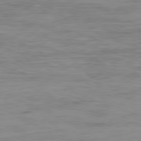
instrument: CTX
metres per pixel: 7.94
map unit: Ap
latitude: -79.5966
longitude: -77.4237
